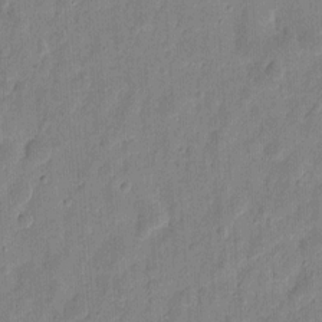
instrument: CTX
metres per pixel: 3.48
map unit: eHh
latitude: 7.7072
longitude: -73.3860
